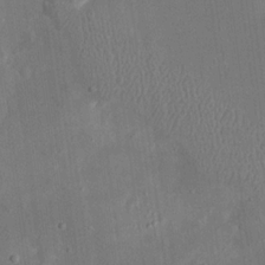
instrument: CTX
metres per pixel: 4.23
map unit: eHh
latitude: 19.3292
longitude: -69.9150
